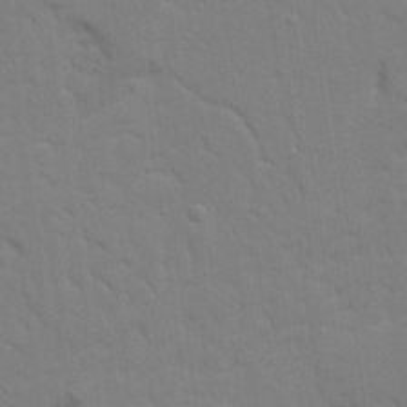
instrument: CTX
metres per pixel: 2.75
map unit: Ave
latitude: 23.3293
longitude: -130.4223
